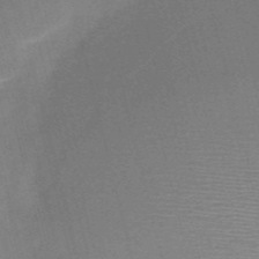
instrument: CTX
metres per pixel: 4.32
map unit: HNb
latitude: -52.2550
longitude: -46.9703
